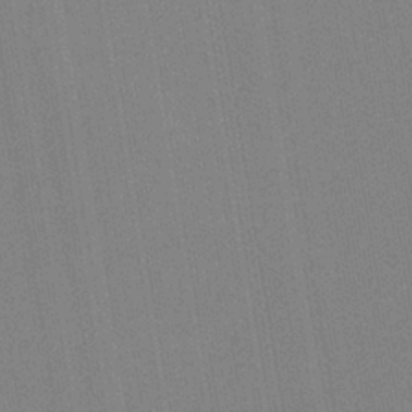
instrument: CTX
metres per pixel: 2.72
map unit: HNb
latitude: -34.8786
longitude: 54.8786
